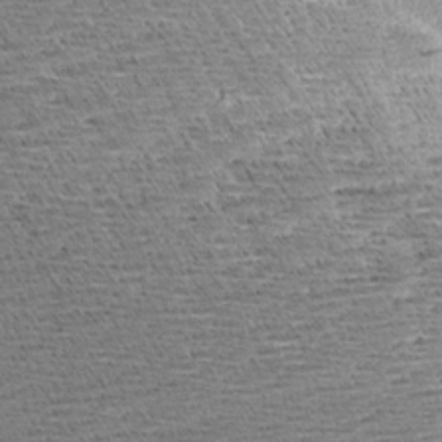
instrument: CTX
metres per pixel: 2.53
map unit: Aa
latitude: 8.0822
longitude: -137.6883
